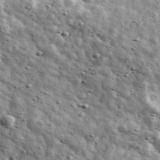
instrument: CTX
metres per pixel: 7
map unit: Ave
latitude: 41.5371
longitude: -107.1592
